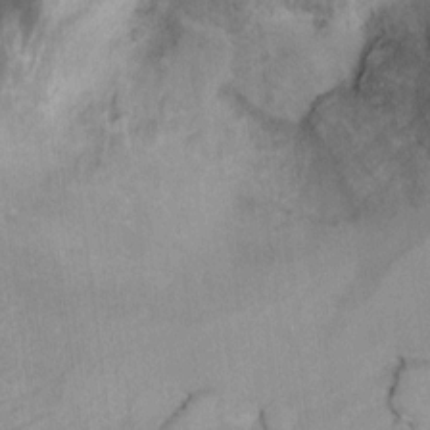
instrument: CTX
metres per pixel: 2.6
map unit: Hto
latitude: 6.5168
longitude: -36.7624
